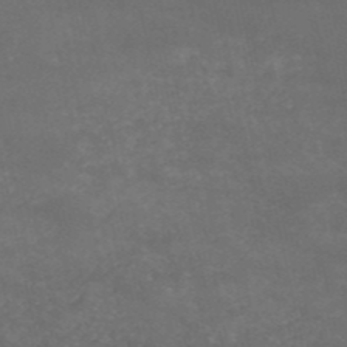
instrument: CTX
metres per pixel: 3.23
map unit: HNb
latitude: -52.7463
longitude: -37.9717
